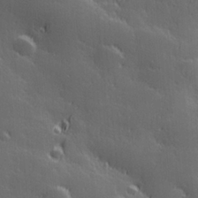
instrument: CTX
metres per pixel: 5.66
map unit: Hve
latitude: 27.7450
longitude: 144.7085
